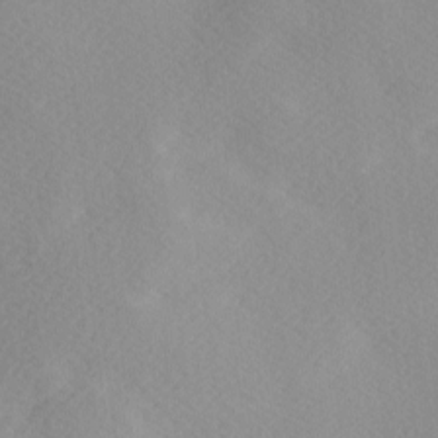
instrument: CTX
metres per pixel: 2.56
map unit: Ave
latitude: 0.1766
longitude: -114.5167
